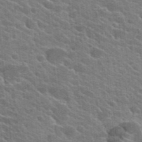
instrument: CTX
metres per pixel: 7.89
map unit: Hto
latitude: 24.6301
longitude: -36.7624
